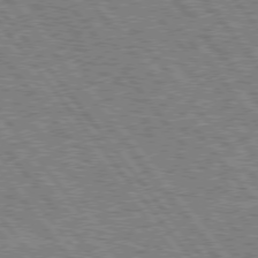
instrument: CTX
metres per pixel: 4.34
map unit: Hpe
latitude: 75.8583
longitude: -149.4804
